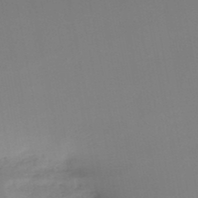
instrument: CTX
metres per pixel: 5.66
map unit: HNb
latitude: -51.2187
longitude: -50.2711
